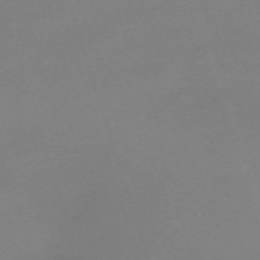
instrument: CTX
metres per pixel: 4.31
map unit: eHh
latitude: -62.9730
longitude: 49.3510
